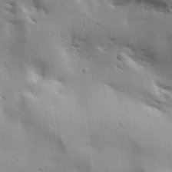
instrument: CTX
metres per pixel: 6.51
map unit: lAa
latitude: 18.1011
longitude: -138.7246
